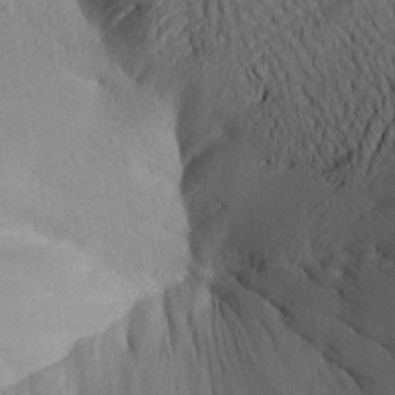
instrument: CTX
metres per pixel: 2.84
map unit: Aa
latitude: 23.7827
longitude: -149.4237
